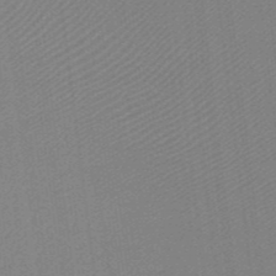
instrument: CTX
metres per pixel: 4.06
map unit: HNb
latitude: -45.2187
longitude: -43.0270
